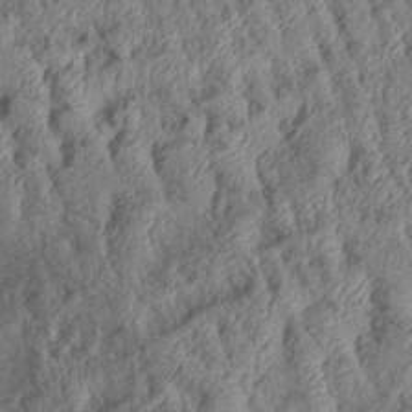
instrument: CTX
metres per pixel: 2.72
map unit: Aa
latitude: 29.5560
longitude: -136.8758
